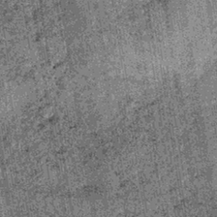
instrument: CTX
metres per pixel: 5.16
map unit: lHb
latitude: -37.9745
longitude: 67.3132
